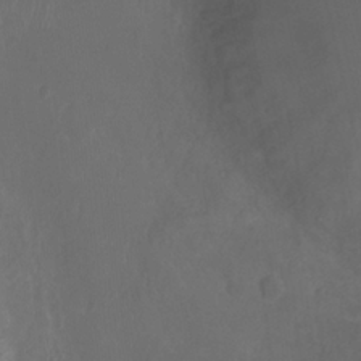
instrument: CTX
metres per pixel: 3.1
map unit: Ht
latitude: -4.7085
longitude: -18.2522
